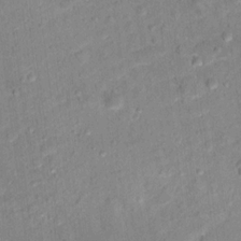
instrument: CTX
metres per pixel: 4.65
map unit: Hto
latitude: 12.1011
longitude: -38.2145
